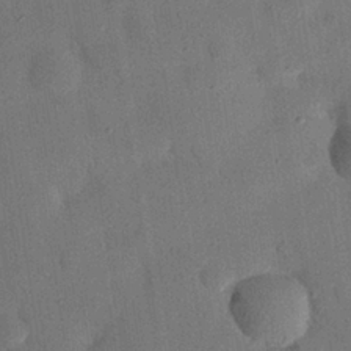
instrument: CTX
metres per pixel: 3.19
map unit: eHh
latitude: 26.9514
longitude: -76.9891
